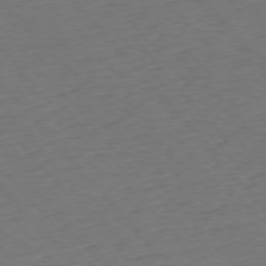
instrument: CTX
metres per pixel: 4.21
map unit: Ap
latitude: -76.0472
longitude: -80.9325
